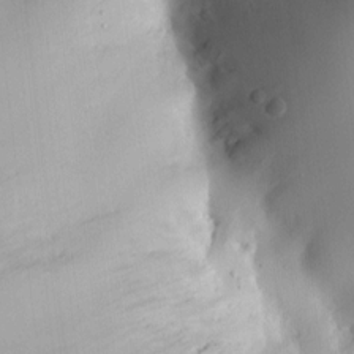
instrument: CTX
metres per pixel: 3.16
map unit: HNhu
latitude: 4.3467
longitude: -5.0836
